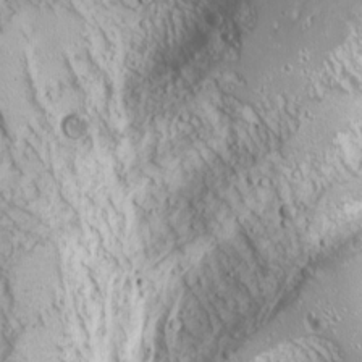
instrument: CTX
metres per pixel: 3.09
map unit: Nhu
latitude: -9.7289
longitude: -69.3859
